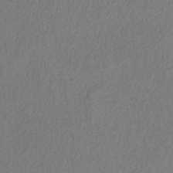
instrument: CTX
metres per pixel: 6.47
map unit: HNb
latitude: -33.0865
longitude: 56.0094
